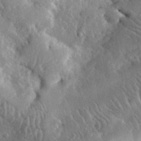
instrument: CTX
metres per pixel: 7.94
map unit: lHvf
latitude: 33.1592
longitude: -86.3278
